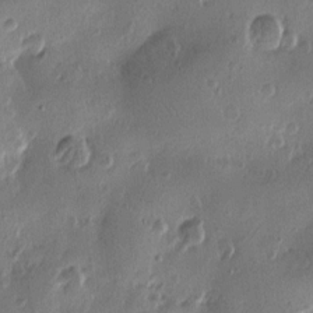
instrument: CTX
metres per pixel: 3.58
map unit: Htu
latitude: -2.3684
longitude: -177.5938
